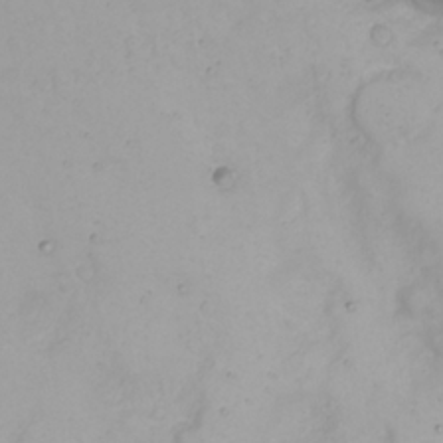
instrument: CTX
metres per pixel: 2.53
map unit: eHh
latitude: 23.1592
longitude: -61.4426
